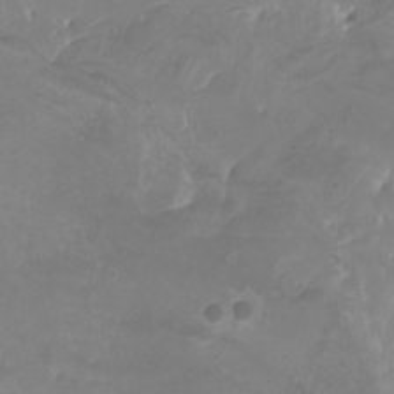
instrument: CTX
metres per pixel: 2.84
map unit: Nhu
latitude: -10.1795
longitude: -75.2915
